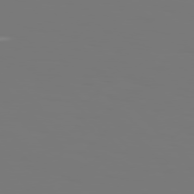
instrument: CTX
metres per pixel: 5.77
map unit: Hpe
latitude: 76.6868
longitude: -136.1389
